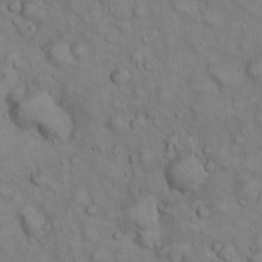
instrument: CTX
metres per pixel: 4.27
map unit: eHh
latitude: 22.7435
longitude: -61.1403
